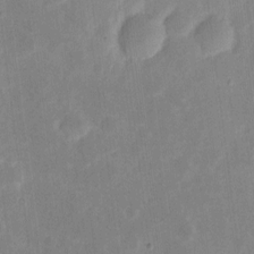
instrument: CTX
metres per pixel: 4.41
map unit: eHh
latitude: 6.6113
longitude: -70.2900
